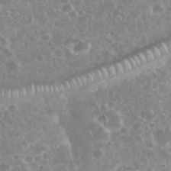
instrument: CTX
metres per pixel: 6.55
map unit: eHh
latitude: 34.9891
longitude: -61.6316
